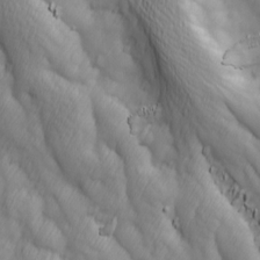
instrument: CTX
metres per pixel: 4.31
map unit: Ave
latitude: 13.2159
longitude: -105.4238
